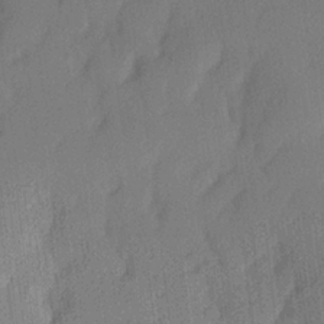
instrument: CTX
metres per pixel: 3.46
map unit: lHvf
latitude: 21.0081
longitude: 140.9919
